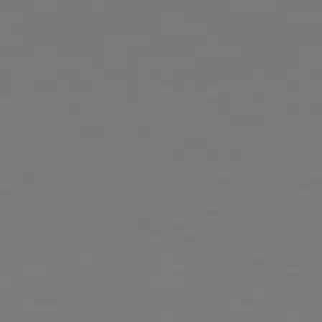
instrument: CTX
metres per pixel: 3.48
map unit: Hpe
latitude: 78.7435
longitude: -138.8380
